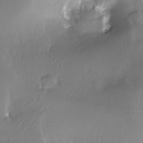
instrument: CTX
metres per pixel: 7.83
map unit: Nhe
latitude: -27.5399
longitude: -110.3656
